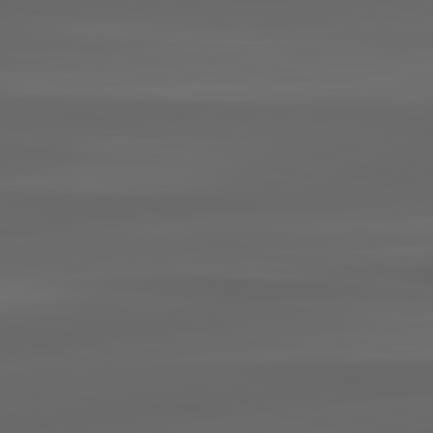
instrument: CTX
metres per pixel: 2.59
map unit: lApd
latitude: 83.0836
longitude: -133.9528
